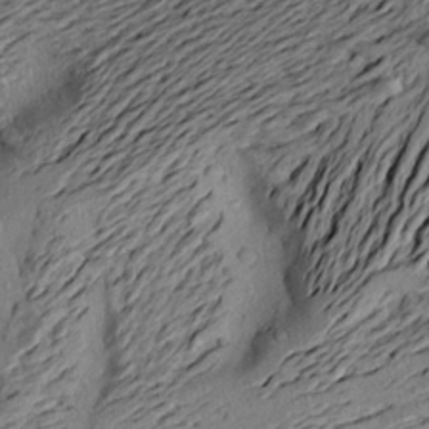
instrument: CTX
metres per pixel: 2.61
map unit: Aa
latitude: 20.8380
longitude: -147.8962
